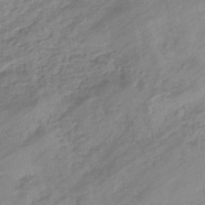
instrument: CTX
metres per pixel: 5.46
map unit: eHb
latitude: -44.2928
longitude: 85.6343
